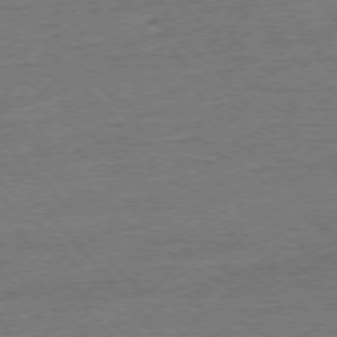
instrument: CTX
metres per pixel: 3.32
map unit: Ap
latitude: -76.5952
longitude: -96.0822
